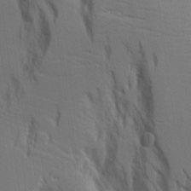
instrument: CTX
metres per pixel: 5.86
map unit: Aa
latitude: 17.7072
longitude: -124.9513
